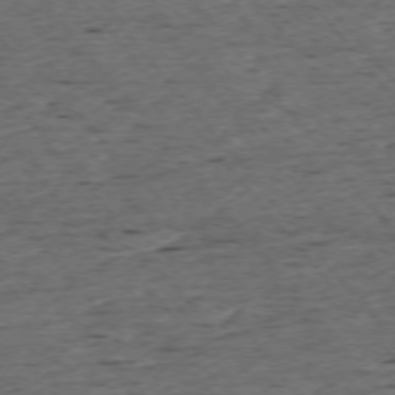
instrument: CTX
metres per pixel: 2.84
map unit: Ap
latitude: -75.1809
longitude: -90.2523
